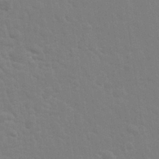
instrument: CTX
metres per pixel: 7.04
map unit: Nhu
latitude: 28.3467
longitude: -64.4034
